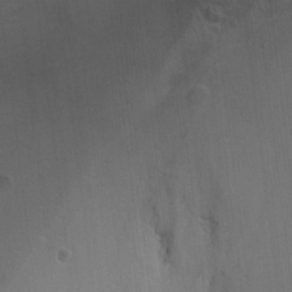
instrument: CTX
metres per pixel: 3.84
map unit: Ht
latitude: -1.8234
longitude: -17.1781
